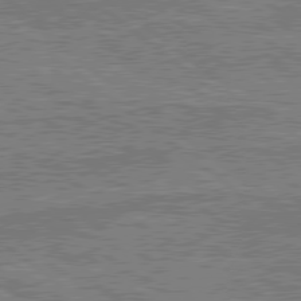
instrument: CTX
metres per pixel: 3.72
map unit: lApd
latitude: 79.4616
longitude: 174.9352
